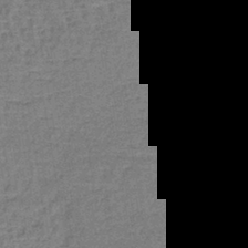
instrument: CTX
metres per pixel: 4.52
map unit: lHb
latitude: -40.3873
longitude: 59.5777
